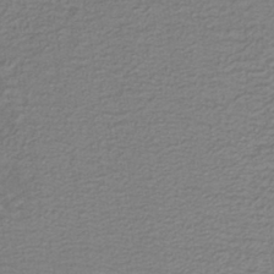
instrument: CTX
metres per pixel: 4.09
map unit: lHb
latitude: -40.3873
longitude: 53.3509
